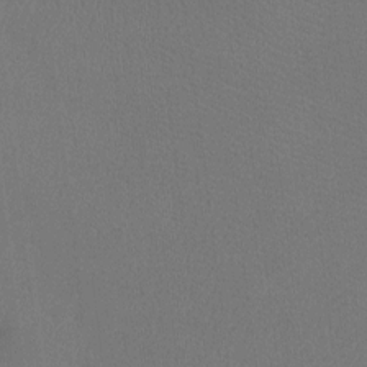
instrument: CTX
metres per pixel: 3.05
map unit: Ht
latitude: -7.9367
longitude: -33.9717
